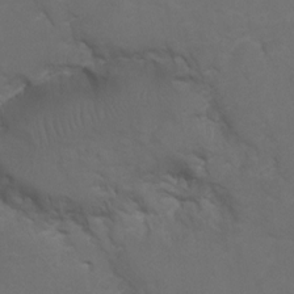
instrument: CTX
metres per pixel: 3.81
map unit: Hto
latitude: 5.1592
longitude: -30.6680
